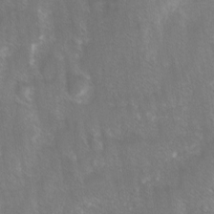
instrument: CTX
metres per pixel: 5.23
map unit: Ave
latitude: 8.7435
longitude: -105.0270
